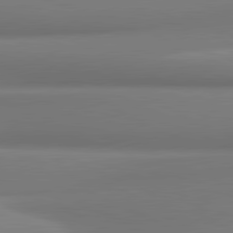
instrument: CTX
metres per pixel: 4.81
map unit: lApd
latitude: 81.4804
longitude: 176.5574
